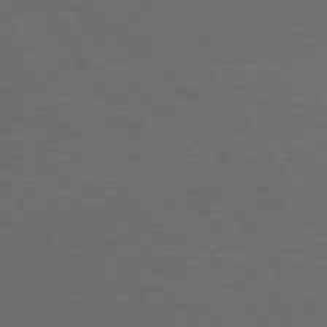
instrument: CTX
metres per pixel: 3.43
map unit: Hpe
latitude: 75.3293
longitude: -130.7058
